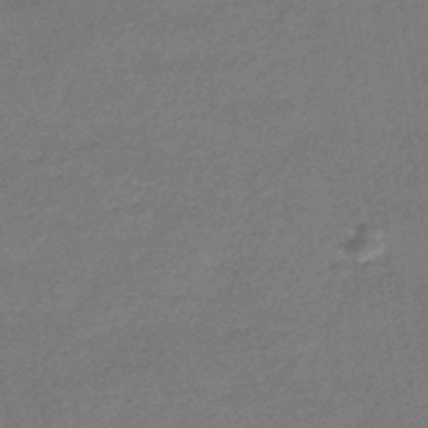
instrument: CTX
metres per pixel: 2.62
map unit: HNhu
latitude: -44.8597
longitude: 93.2565
